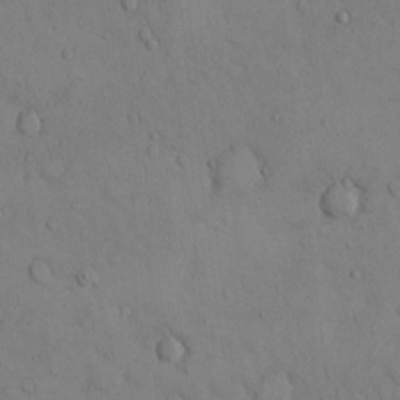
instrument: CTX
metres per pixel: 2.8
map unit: Hto
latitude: 13.9150
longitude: -61.5371
